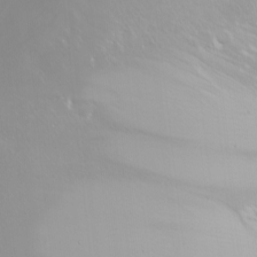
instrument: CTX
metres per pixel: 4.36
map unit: Nhu
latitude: -5.9745
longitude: -91.2537
